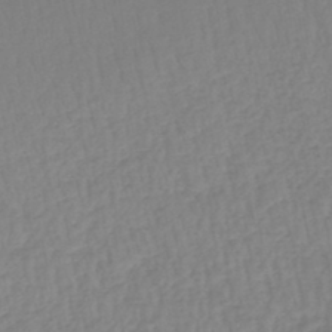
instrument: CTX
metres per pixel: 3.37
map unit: lHb
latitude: -46.5573
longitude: 66.4629
